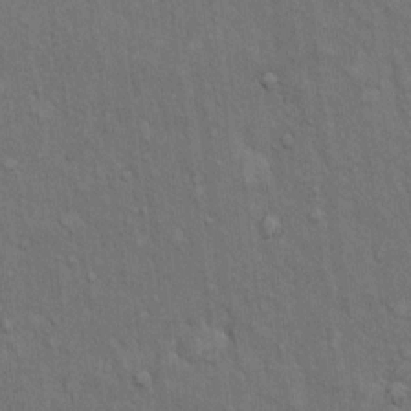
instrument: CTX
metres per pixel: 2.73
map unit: Hto
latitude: 12.6113
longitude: -60.3089
